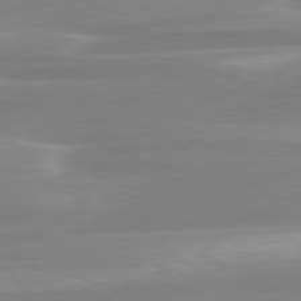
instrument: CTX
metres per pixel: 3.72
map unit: lApd
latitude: 79.9906
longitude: -115.1781
